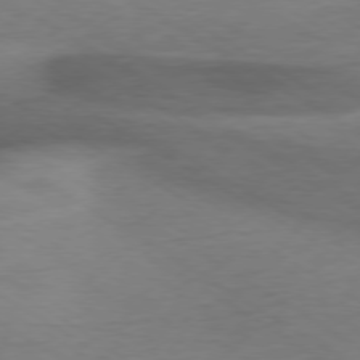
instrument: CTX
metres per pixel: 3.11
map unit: Ap
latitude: -76.8408
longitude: -76.2711
